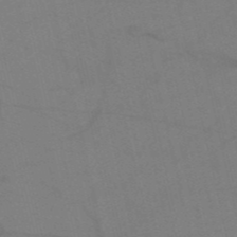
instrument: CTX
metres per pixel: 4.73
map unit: HNb
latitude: -53.0108
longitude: -47.8773
